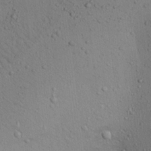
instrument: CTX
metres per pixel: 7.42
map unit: Aa
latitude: 22.3656
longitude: -139.5371
